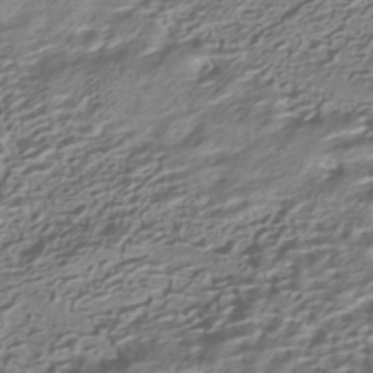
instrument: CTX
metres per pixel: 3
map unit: HNhu
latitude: -41.9745
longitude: 100.3495
